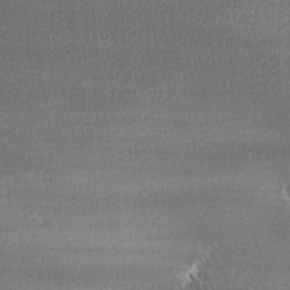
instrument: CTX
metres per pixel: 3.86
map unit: Hve
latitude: 2.5734
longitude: -122.2522
